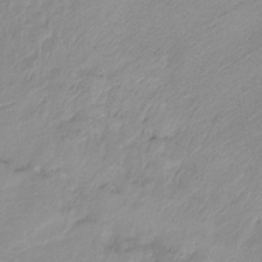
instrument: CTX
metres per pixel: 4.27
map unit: Ht
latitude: -9.5588
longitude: -39.1403
